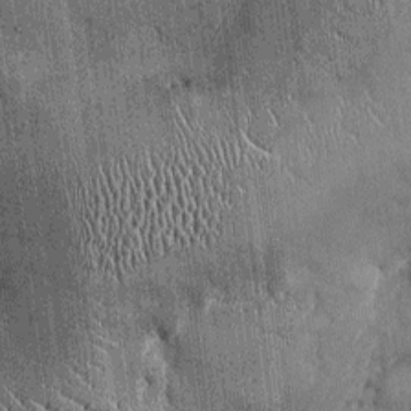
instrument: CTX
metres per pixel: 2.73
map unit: Ht
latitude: -3.5777
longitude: -13.2537
